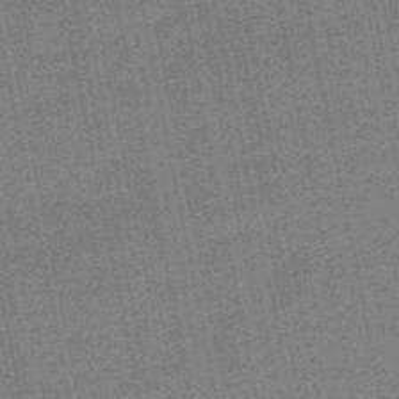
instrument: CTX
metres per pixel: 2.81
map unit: lHb
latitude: -49.3132
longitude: 79.2942
